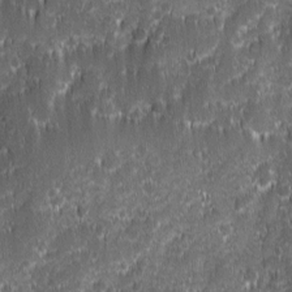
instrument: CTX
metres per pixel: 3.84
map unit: Ave
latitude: 9.7639
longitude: -104.9136
